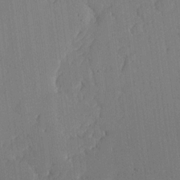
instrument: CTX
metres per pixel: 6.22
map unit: lHvf
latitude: 18.0633
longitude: -112.4979
